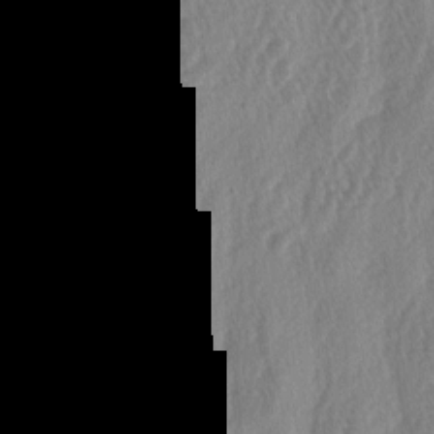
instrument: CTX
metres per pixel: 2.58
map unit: lAa
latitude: -5.5210
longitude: -130.4412
